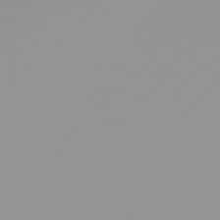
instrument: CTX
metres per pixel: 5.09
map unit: Hpe
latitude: 77.5560
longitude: -139.3671
